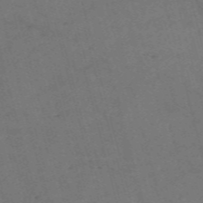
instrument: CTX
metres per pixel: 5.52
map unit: Nve
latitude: -59.0486
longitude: 51.8989
